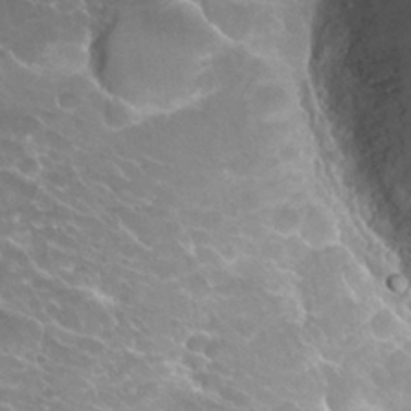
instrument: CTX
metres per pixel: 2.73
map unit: Hto
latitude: 24.9324
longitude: -37.1026
